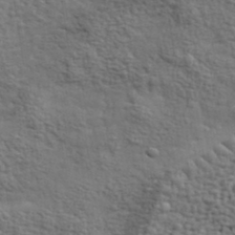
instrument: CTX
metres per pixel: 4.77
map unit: eHh
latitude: 36.6302
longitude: -82.0444
